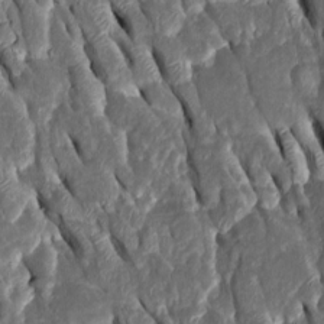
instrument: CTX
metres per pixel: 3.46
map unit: Htu
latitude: -1.3510
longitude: 149.3699
